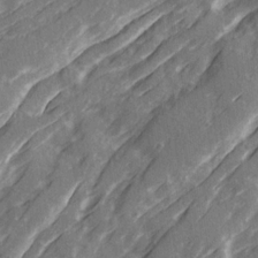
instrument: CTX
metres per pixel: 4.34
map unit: Ave
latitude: 20.4790
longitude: -131.2915
